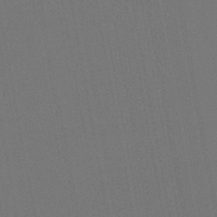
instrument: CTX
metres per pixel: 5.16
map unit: lHb
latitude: -47.6533
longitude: 73.4832
